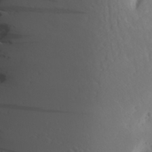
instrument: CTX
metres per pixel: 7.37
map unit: Aa
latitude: 27.3104
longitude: -144.8380
